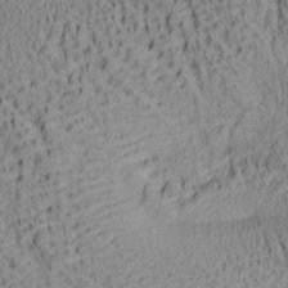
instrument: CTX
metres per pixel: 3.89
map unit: lAa
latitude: 7.1403
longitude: -115.4048
